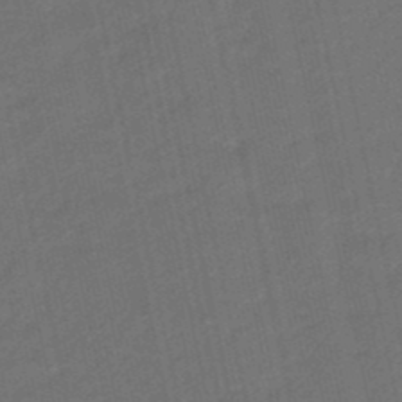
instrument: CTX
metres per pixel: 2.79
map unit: eHb
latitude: -47.5966
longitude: 87.6155
